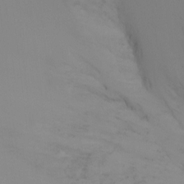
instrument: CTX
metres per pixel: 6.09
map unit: Ht
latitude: -6.0661
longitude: -26.9703
